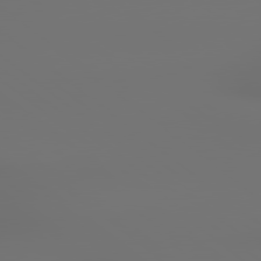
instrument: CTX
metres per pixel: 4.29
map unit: lApd
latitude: 79.1592
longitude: 177.7667
